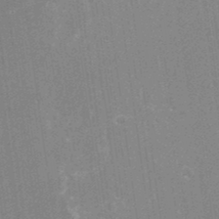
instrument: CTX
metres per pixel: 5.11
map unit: Nhu
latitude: -25.3321
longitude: -73.1593
